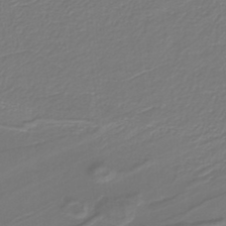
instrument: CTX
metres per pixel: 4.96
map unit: lHb
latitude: -38.4629
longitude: 55.8423
